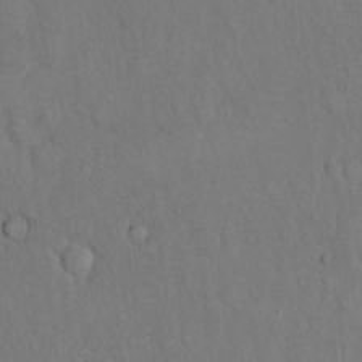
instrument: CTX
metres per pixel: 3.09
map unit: eHh
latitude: 17.7072
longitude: -63.6694
